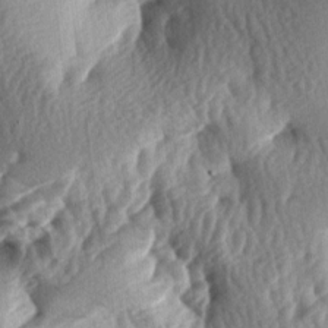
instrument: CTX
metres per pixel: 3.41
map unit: lAa
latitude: -7.1998
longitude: -127.0837
